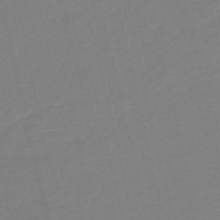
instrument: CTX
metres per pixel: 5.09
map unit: HNb
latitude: -53.5399
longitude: -48.3656
